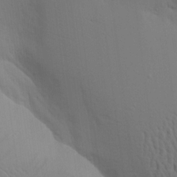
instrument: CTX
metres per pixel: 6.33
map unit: Aa
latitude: 18.5545
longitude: -142.8002
